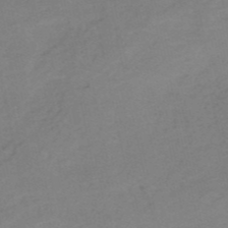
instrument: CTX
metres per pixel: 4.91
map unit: HNb
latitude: -52.7652
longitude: -52.1956
